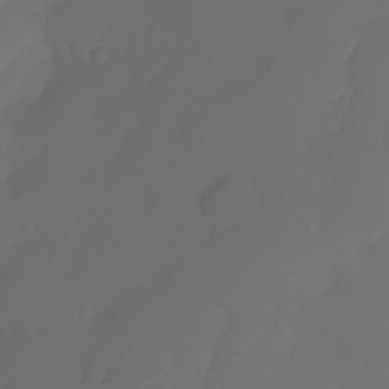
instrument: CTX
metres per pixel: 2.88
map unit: Nhe
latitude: -34.1795
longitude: -144.9514
